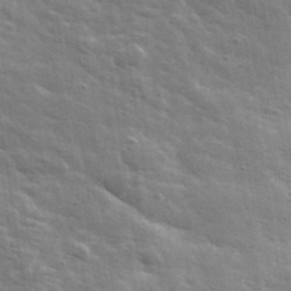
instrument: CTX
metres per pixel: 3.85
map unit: lHvf
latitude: 36.5168
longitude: -91.7828
